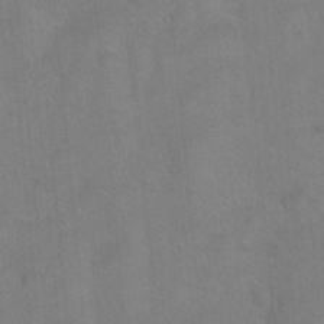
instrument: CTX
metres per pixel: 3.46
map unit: Hto
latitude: 36.3090
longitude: -46.6113
